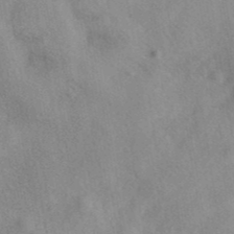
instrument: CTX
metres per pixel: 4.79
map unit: eAb
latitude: 40.2711
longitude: 108.6141
